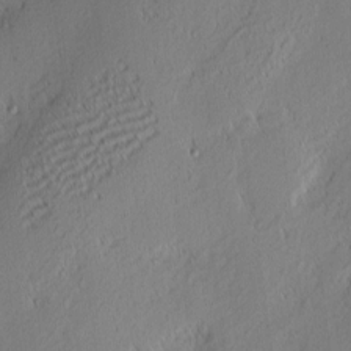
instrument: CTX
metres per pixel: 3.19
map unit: eHh
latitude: 2.0255
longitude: -77.6694
